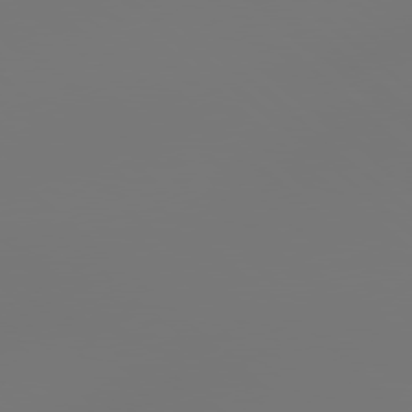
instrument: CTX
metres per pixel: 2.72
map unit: Hpe
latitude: 78.7624
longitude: 178.5007
